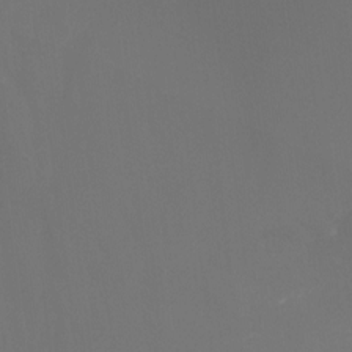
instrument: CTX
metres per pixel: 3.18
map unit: Ht
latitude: -14.3496
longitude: -58.1011
